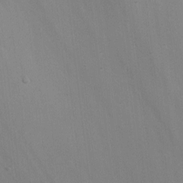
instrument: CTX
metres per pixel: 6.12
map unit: Nhu
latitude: -7.0108
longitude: -80.2711
